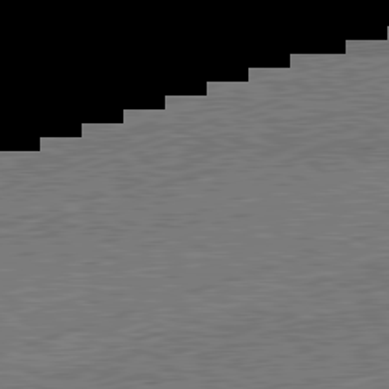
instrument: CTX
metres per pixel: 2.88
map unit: Hpe
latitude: -82.2739
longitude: 18.8219
